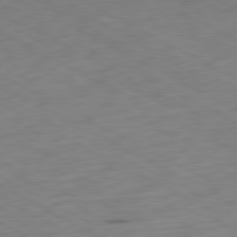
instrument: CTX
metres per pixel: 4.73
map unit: Ap
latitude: -81.0487
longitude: -71.0836
